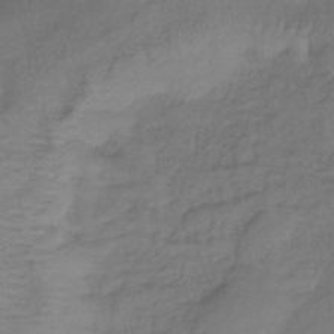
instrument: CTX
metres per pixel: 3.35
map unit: lHb
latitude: -39.8611
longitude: 74.8786
